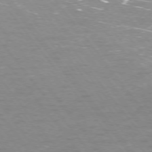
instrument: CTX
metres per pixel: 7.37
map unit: Ap
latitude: -75.5588
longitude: -69.9717
